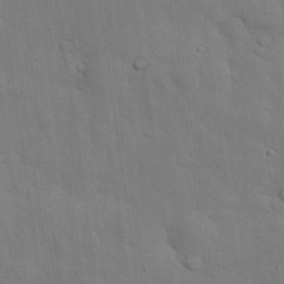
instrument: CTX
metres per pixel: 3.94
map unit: Nhu
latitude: 27.1781
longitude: -73.1026
